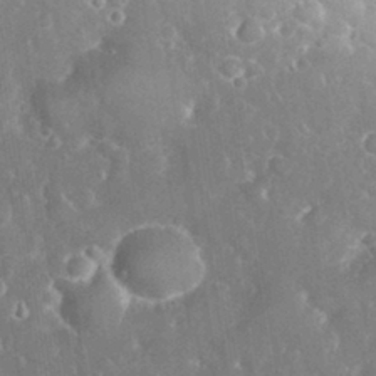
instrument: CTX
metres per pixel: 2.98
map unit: eHh
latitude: 31.8017
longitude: -59.8394
